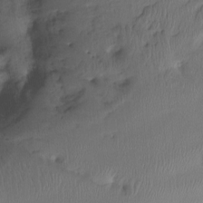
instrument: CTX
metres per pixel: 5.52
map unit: Ht
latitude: -15.4266
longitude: -41.7827
